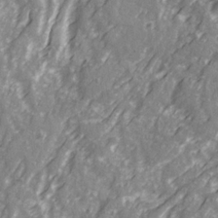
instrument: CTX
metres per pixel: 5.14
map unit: Ave
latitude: 22.2145
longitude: -132.5735
